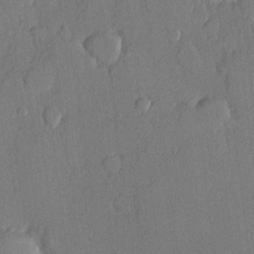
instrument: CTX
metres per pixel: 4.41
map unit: lHvf
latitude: 20.3279
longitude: 146.5762
